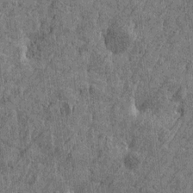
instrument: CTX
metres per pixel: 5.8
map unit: Htu
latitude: -5.7855
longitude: -179.1403
